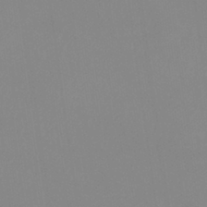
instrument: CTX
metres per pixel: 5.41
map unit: eHb
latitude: -37.2753
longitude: 75.1998
